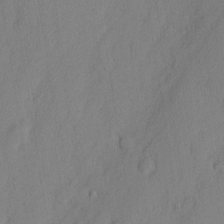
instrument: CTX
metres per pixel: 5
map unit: eHh
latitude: 3.0647
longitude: -77.3103
